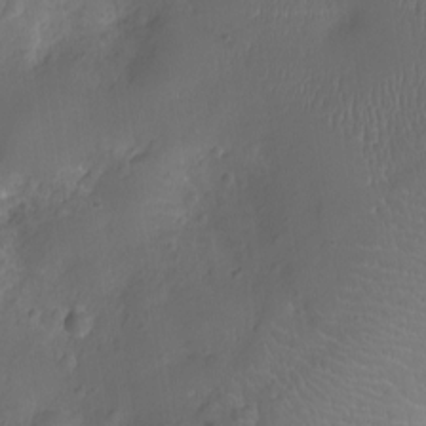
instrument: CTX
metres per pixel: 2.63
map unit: Ht
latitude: -10.2740
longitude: -21.9150
